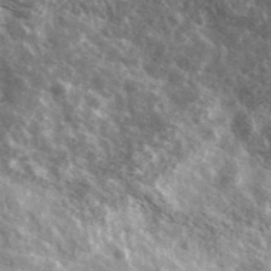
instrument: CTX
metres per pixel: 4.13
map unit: Ave
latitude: 37.7639
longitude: -110.3279
